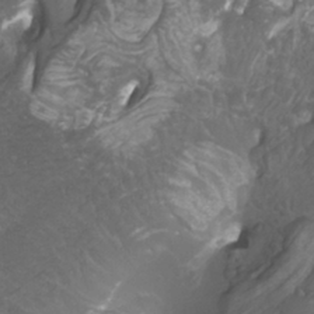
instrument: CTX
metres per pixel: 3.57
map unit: Htu
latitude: -10.8786
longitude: -74.2145
